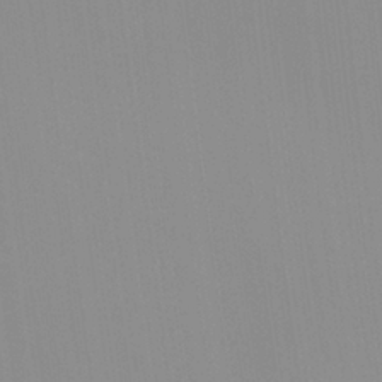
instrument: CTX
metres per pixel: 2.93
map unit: Nhu
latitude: -0.0472
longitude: -78.6680
